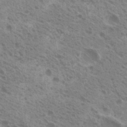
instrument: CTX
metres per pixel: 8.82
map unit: Nhu
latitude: 20.4223
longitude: -30.8002
